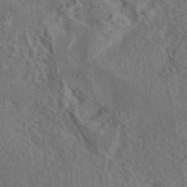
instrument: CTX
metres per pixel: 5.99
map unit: eAb
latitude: 43.3104
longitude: 114.9542
